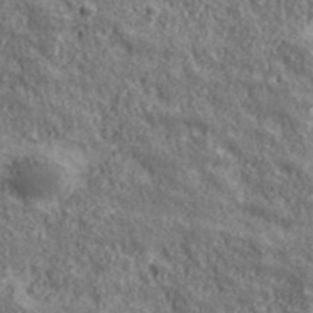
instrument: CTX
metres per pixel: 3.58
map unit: eHh
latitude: 43.6127
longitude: -89.0270
